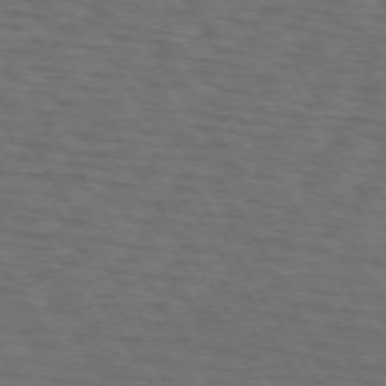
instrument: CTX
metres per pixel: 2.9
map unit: lApd
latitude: 72.9703
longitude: -74.2523
